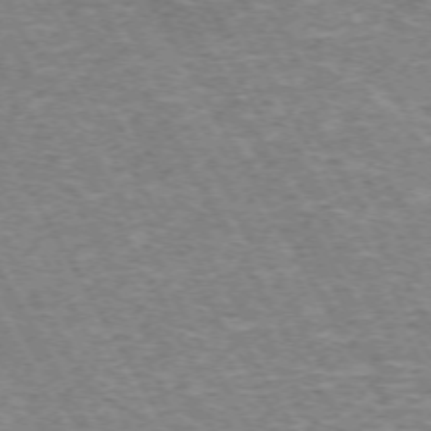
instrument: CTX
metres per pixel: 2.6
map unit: Hpe
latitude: -72.1606
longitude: 12.5763
